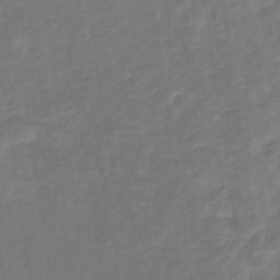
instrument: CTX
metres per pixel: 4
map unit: eHb
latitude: -33.0487
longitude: 73.0675
